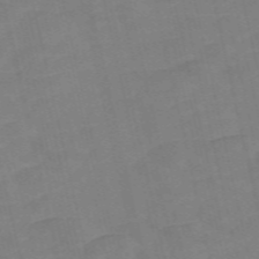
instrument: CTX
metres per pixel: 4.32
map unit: Nve
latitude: -58.3873
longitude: 50.6329
